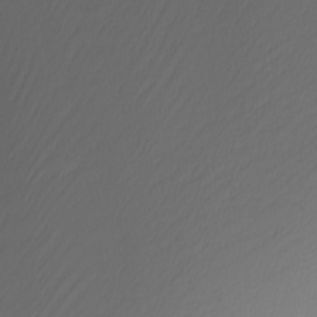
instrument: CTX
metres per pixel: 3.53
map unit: Nhu
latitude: -4.5951
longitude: -92.1011
